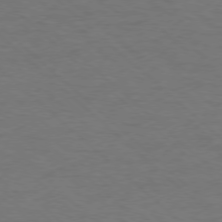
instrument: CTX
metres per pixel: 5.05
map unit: Ap
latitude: -78.2550
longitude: -68.5168
